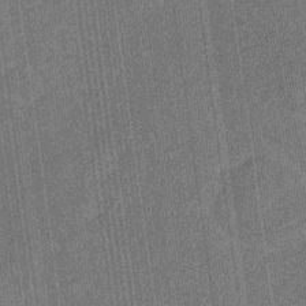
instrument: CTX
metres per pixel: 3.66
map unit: eHb
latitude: -30.6896
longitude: 64.2173
